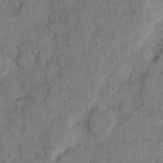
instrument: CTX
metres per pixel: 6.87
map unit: eHh
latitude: 9.0459
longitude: -63.8017
